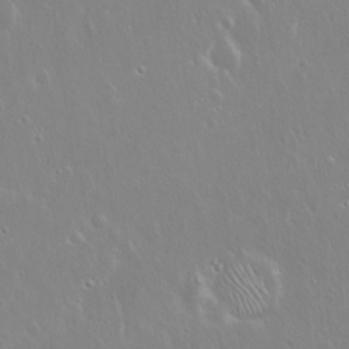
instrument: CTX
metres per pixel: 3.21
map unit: Hto
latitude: 18.0444
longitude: -56.9702
